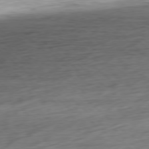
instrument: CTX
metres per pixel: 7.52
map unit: Ap
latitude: -78.5195
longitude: -71.5371
